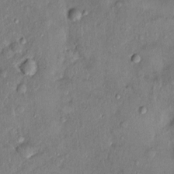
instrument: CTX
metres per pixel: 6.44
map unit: Nhu
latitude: 1.2159
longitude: -14.5168
